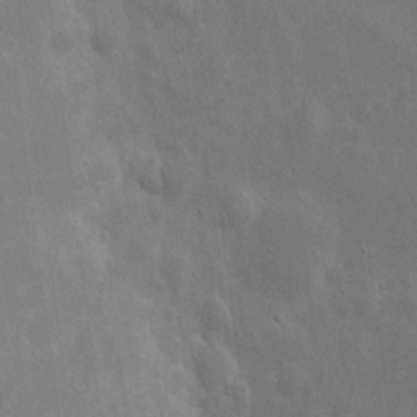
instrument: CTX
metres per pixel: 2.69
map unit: eHh
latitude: 7.6694
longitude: -72.4979
